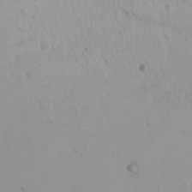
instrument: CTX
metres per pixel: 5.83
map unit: Htu
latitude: -1.1620
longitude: -74.4979
